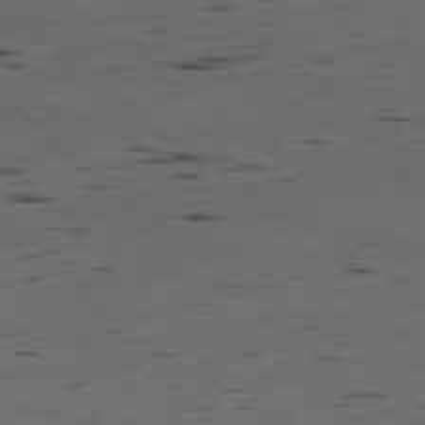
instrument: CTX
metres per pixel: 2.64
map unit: Ap
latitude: -79.2565
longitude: -59.0459
